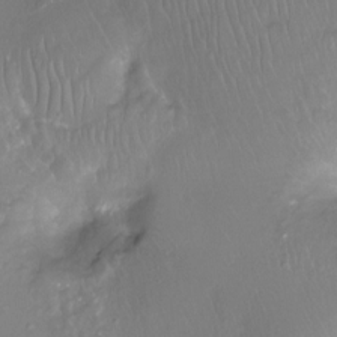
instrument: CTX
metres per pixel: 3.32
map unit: Ht
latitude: -11.8800
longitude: -44.0444
